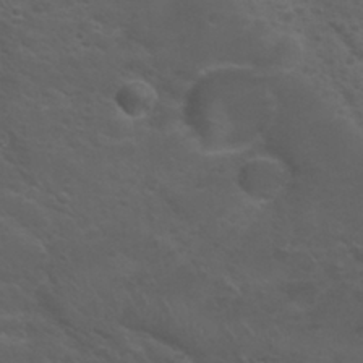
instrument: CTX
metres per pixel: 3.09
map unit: Nhu
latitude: 29.6127
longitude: -50.4979
